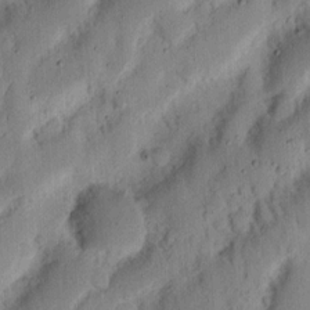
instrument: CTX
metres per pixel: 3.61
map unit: Ht
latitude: 12.8002
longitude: -74.3656
